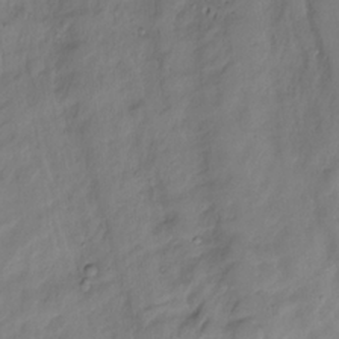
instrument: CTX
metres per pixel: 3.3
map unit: Hto
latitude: -8.5385
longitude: -44.5357
